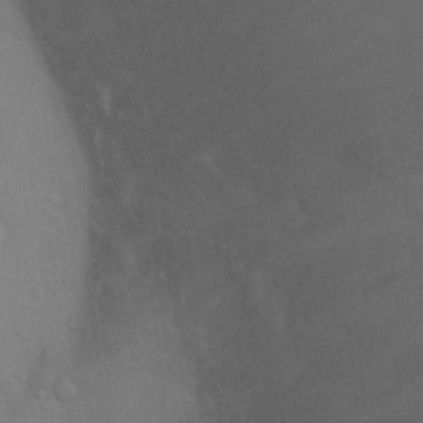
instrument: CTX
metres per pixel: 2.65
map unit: Ht
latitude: 5.5182
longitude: -28.8569
